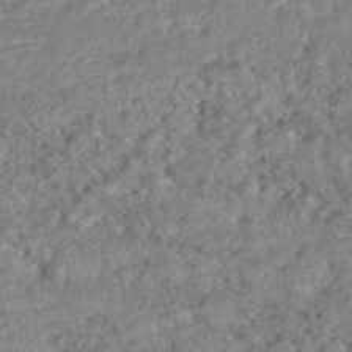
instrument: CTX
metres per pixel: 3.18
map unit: HNhu
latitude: -47.9745
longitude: 102.4629
